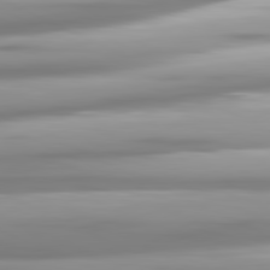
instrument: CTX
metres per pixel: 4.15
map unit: lApd
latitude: 81.3482
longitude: -139.4426
